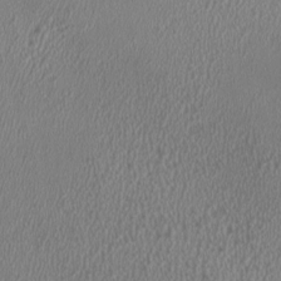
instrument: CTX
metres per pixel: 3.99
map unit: HNhu
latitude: 0.1011
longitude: -0.1577
